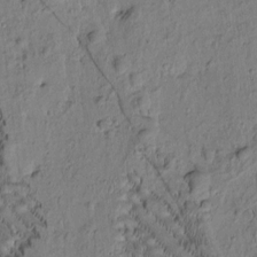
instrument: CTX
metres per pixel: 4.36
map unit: Htu
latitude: -2.3873
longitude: 172.2550
